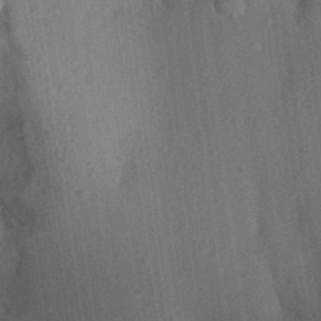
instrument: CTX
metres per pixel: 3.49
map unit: Aa
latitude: 27.4238
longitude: -141.7071
